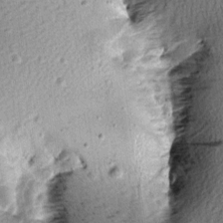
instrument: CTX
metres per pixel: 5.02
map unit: Aa
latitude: 7.0080
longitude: -137.7450
